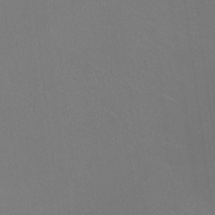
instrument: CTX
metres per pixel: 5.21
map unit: HNhu
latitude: -0.5007
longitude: -1.5749
